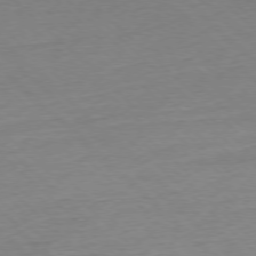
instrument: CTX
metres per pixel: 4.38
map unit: Ap
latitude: -77.3321
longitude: -97.9339
